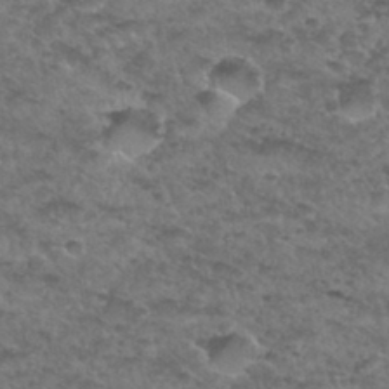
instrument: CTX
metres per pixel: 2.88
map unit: Hto
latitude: 32.9325
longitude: -48.6679
